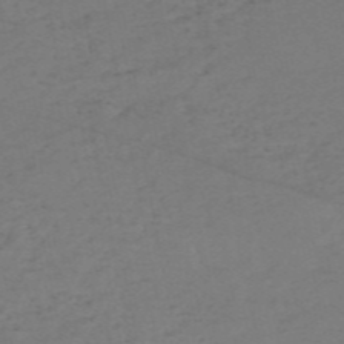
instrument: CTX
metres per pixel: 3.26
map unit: HNb
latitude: -55.6533
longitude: -44.2333
